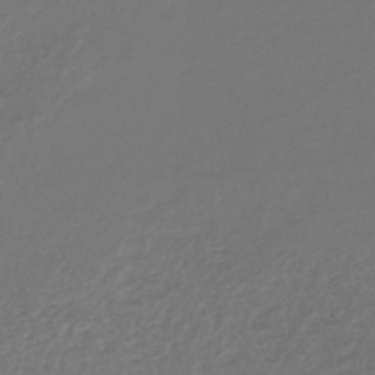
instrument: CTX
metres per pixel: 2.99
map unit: lHb
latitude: -42.7085
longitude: 69.9178
